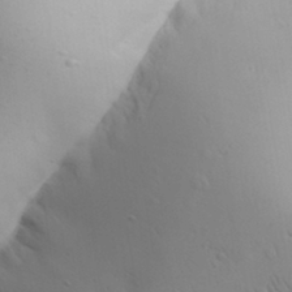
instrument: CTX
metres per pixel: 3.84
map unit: Aa
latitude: 31.5183
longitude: -143.7072
